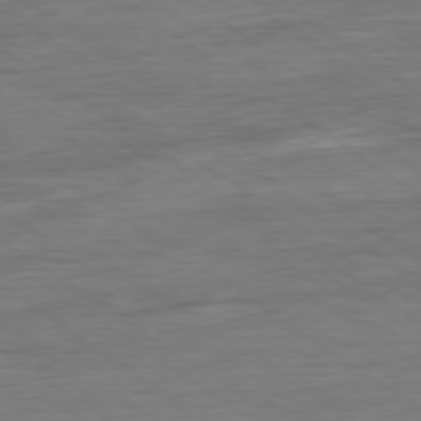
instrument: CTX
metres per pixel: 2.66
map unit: Ap
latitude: -80.1795
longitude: -80.3656
